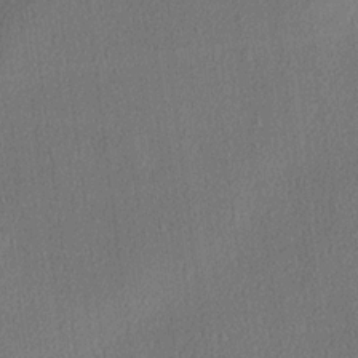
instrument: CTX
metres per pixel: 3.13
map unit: lHvf
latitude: 21.5938
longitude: 140.7841
